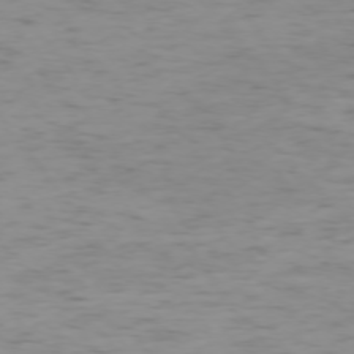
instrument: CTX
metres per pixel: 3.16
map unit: Ap
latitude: -74.9542
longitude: -79.7450
